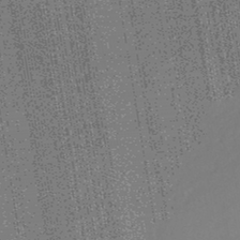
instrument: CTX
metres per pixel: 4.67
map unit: lHb
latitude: -43.4643
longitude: 77.3321
